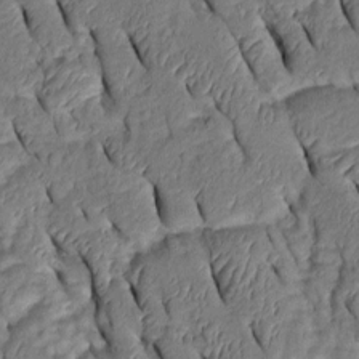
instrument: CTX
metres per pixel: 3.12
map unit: Htu
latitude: 0.6490
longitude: 149.5022
